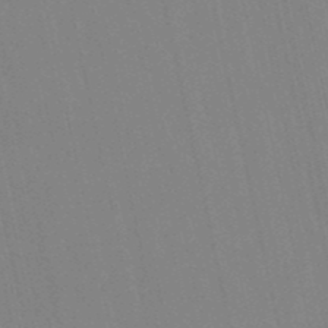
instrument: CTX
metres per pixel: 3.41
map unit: eHb
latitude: -50.1039
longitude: 76.8219
